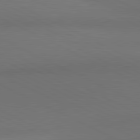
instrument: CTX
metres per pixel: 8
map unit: lApd
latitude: 81.1025
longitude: 138.0283
